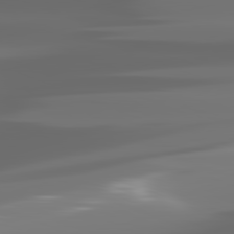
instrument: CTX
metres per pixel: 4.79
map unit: lApd
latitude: 81.8394
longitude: -144.0444
